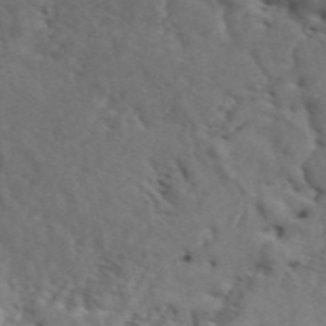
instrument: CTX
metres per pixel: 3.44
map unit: ANa
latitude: 48.7813
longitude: -73.4427
